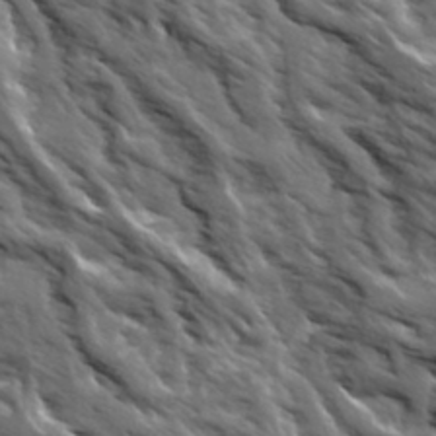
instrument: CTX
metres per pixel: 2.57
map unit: Ave
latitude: 19.5560
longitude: -134.9324
